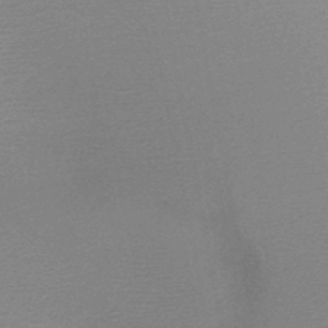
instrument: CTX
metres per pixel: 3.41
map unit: HNb
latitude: -46.8030
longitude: -39.3104
